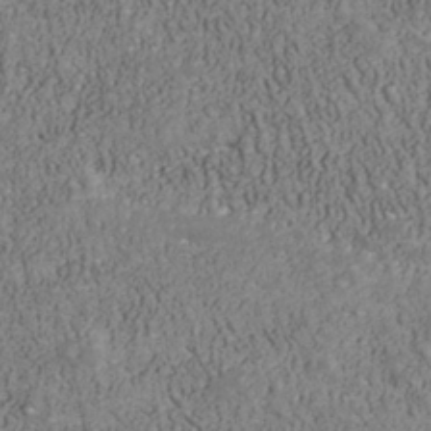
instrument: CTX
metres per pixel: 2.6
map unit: Nhu
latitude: -39.3699
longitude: -83.3670
